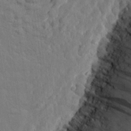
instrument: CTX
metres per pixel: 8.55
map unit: eHh
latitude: 24.8002
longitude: -79.2159
